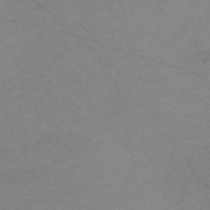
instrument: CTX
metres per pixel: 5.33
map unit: Nve
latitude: -58.1038
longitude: 61.4265
